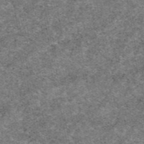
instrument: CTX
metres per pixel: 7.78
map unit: eAb
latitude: 48.5357
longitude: 114.5762
